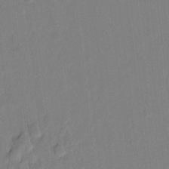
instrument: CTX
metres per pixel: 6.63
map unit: lAvf
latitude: 7.1214
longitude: 166.2739
